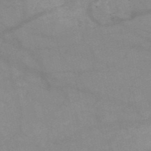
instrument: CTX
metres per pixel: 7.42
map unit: HNb
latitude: -52.2172
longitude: -41.8772
